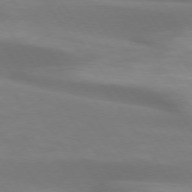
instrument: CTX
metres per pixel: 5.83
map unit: lApd
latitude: 73.9717
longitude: -51.0458
